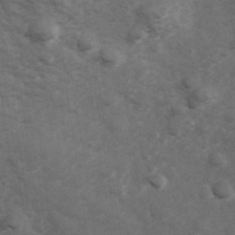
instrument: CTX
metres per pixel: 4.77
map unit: Hve
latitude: 33.4804
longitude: 151.0675
